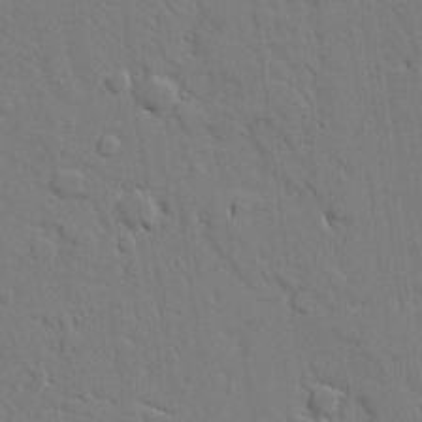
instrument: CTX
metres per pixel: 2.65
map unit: Aa
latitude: 20.8191
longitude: -124.7246
